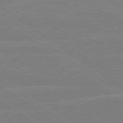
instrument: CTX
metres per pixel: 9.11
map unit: lApd
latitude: 79.1403
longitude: -132.2712
